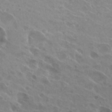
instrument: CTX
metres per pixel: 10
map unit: Hto
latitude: 26.3278
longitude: -40.3845
